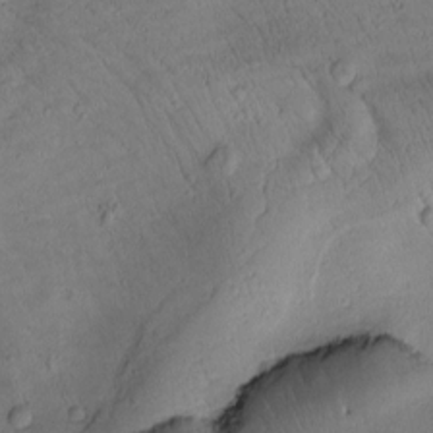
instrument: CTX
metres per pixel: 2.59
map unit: Htu
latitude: 2.1389
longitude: 177.2754
